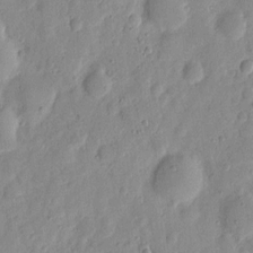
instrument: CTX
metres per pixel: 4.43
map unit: eHh
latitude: 7.7072
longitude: -71.7072
